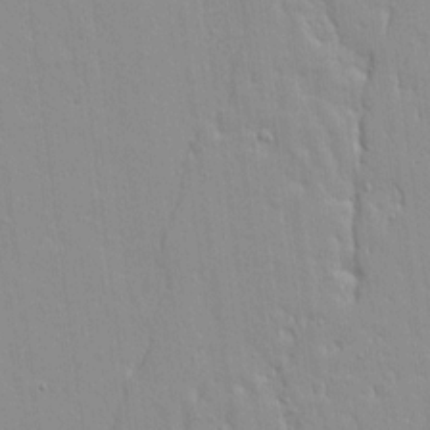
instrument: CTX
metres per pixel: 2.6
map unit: lAvf
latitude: 16.0822
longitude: -128.1578
